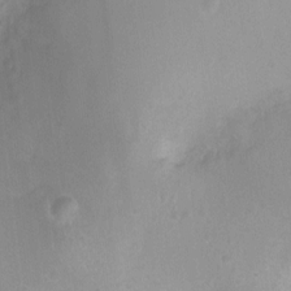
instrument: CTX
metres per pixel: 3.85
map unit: Ht
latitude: -8.0094
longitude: -21.5371
